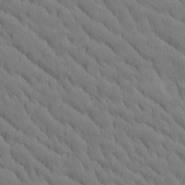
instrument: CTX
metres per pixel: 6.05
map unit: Htu
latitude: -2.9730
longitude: 172.5196
